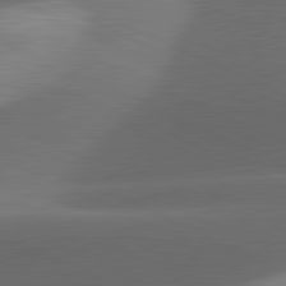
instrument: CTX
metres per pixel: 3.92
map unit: lApd
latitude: 81.6505
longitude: 134.2362
